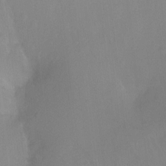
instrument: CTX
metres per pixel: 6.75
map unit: Ht
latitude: -8.3306
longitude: -38.1767
